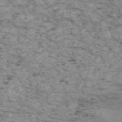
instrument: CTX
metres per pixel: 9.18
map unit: Nve
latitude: -58.2739
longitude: 54.5952
